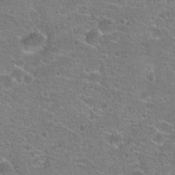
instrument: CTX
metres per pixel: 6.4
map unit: Hto
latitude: 20.6113
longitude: -43.0081
